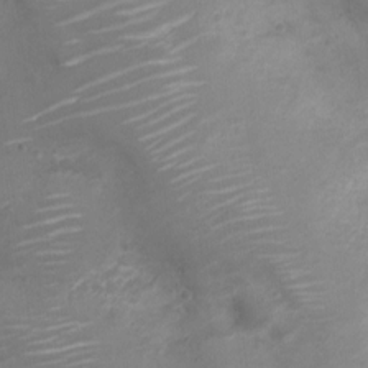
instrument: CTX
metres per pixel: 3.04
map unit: Nve
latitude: -20.5384
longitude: 104.2928
